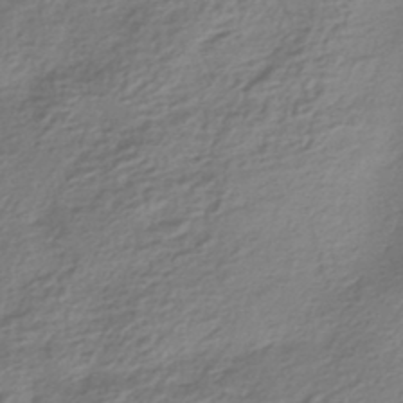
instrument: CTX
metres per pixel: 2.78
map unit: HNhu
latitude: -42.8219
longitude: 99.5966
